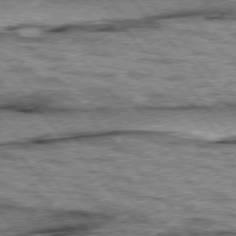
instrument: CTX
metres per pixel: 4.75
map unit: lApd
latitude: 76.7057
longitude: -71.0269
